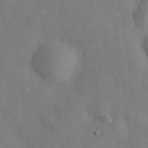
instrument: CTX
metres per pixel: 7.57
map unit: eHh
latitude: 30.4034
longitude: -77.3103
